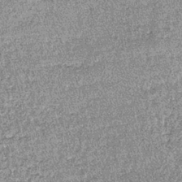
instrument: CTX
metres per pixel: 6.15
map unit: lHb
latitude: -38.9541
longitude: 66.9542
